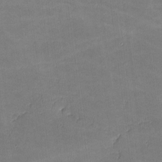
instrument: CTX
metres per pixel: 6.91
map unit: lHvf
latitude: -11.0487
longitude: -104.1389
